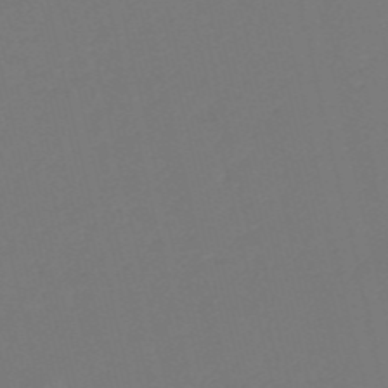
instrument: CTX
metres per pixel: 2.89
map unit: HNb
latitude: -54.4440
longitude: -38.9325
